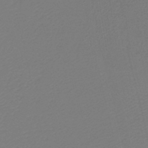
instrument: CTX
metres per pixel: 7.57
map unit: lHb
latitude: -38.6330
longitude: 56.1795
